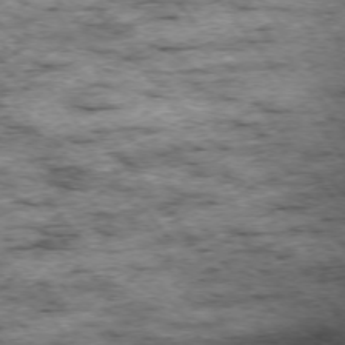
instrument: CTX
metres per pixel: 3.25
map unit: Ap
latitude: -75.0487
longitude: -87.5182
